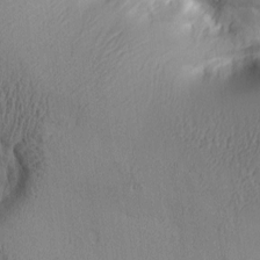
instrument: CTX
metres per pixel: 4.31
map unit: lAa
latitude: 5.0080
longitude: -113.9150
